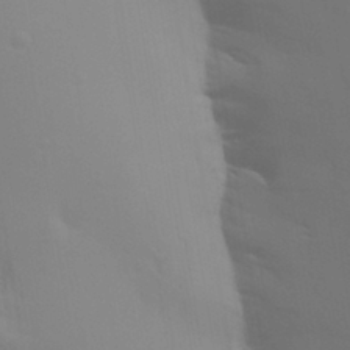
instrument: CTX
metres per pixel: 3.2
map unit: Aa
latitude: 26.2523
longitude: -131.4427
